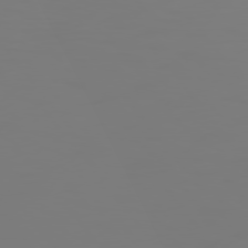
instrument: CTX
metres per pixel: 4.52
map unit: Hpe
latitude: 75.3671
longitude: -127.1214
